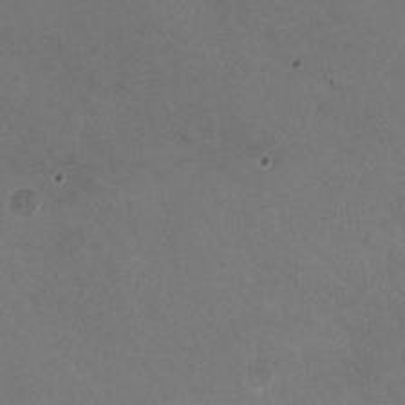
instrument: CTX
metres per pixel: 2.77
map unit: HNhu
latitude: -0.5007
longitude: -2.4979
